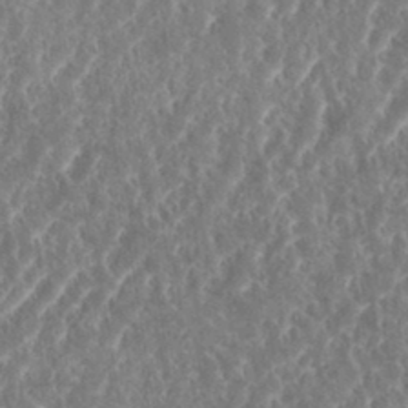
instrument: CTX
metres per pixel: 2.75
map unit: eHh
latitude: 34.8758
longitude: -134.5357
